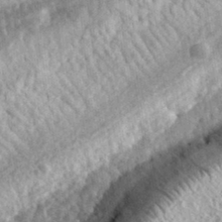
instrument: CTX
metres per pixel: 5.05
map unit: eHh
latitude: 34.3278
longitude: -78.9892
